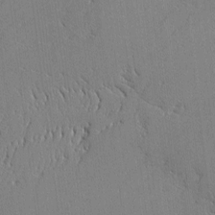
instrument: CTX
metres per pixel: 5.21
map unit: lAvf
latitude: -1.6344
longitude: -108.9891
